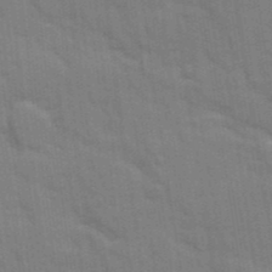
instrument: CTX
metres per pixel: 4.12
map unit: Ave
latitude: 10.9703
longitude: -101.9906
